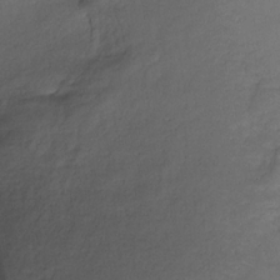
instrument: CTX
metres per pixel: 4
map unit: Ht
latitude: -9.0675
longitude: -39.0836
